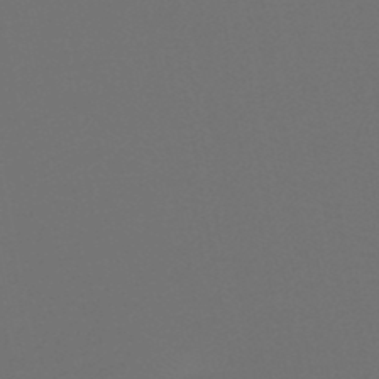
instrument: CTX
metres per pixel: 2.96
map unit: HNb
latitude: -47.9745
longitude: -44.2711
